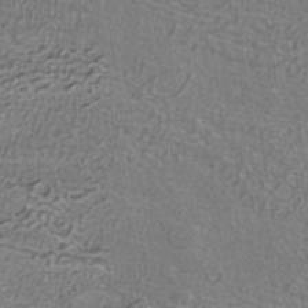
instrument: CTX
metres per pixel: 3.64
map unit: ANa
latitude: -37.2942
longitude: 95.3320
